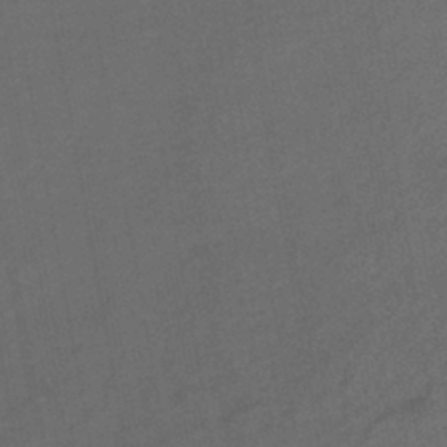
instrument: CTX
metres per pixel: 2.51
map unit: HNb
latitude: -44.0661
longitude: -38.6112
